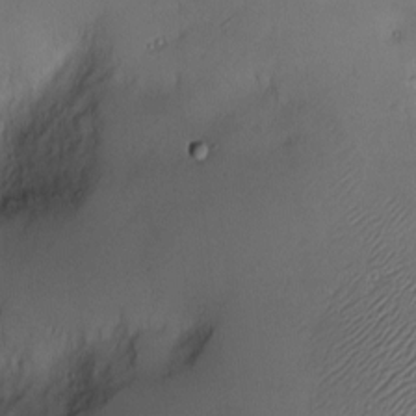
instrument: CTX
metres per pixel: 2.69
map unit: Nve
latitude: -10.7463
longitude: 173.2943
